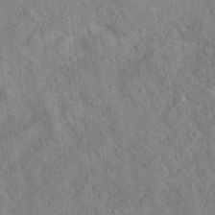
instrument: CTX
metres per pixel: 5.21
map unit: Hto
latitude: 18.4223
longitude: -52.4790
